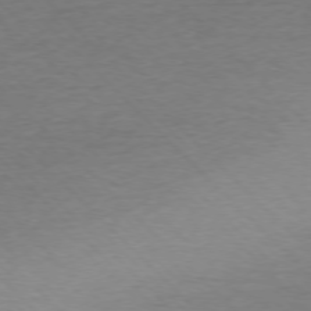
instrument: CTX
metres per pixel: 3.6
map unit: Ap
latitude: -76.8030
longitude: -94.5168
